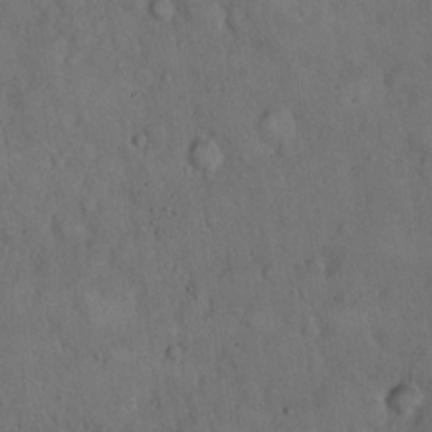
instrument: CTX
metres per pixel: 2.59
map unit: Hto
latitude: 15.0459
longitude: -60.4034
